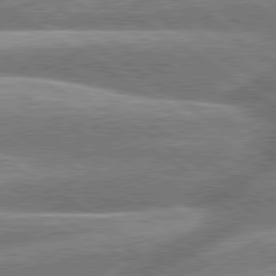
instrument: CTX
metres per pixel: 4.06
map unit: lApd
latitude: 79.8206
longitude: -159.6127
